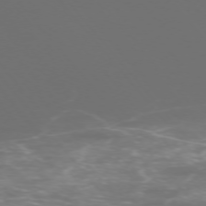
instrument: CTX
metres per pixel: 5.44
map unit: Ap
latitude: -75.3510
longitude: -77.0458
